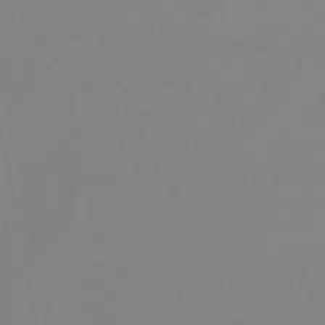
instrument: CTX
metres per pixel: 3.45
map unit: lHb
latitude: -48.9164
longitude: 71.1809
